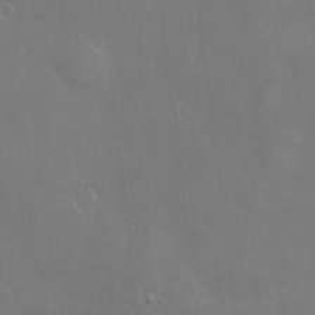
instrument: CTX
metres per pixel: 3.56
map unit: Nve
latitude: -9.9367
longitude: 173.5966
